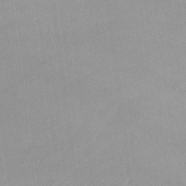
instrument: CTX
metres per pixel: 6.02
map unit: lHvf
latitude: -13.0109
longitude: -102.9513
